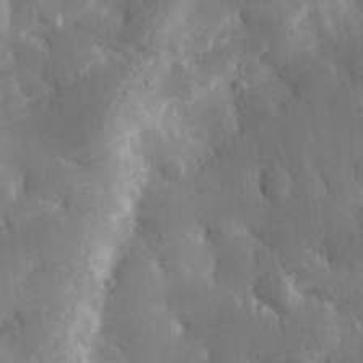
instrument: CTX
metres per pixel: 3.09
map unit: eHh
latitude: 30.7058
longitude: -79.4994
